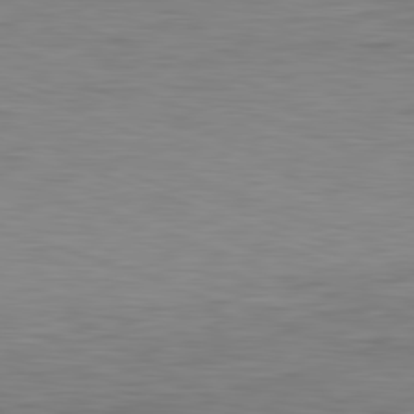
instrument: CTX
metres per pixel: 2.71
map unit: Ap
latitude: -82.0661
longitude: -79.4427
